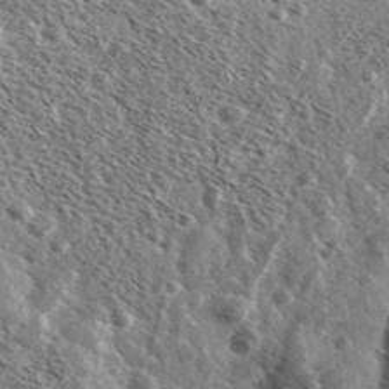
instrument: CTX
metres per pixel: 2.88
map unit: Ave
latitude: 37.5182
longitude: -110.2901
